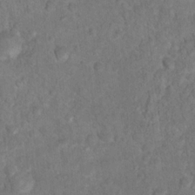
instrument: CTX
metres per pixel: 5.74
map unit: Hto
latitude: 17.5371
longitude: -40.5545
